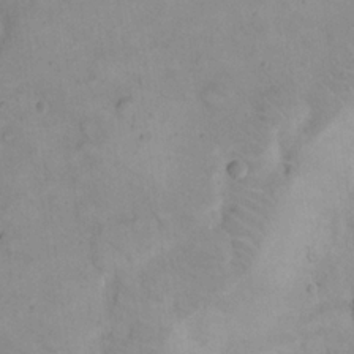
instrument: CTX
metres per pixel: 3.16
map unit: eHh
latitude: 21.3293
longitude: -61.9339
